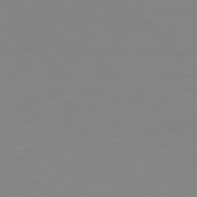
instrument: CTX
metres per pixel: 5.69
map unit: Hpe
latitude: 78.8569
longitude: -142.1200
